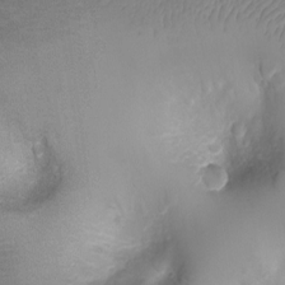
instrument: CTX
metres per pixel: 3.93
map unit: Ht
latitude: -3.5210
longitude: -29.2537
